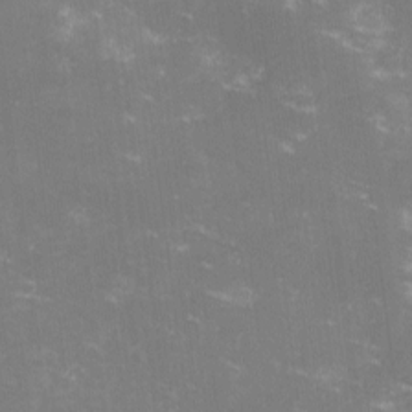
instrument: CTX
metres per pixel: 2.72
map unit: lHvf
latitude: -13.8989
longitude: -100.4601
